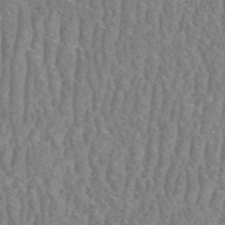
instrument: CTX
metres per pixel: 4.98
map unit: HNhu
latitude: -48.5007
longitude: 29.6155
